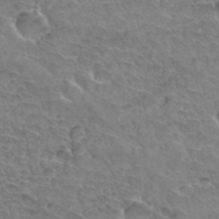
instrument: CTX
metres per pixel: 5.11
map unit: Hto
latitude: 33.8583
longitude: -46.1389
